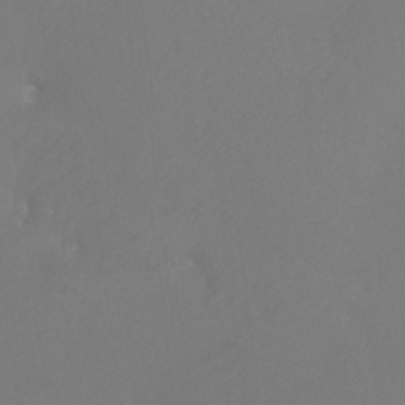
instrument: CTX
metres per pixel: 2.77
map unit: Htu
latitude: -7.0486
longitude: -33.4426
